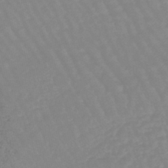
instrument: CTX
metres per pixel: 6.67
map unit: eHb
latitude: -45.0864
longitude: 80.8219
